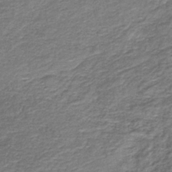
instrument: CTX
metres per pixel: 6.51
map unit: HNb
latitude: -36.2928
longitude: 51.0675
